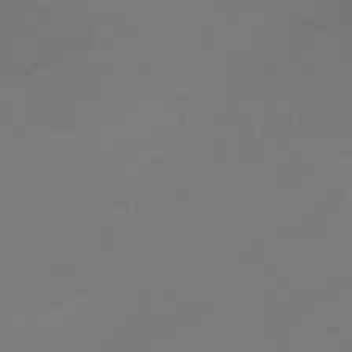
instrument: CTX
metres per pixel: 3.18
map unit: lHb
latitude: -43.7477
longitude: 75.1809
